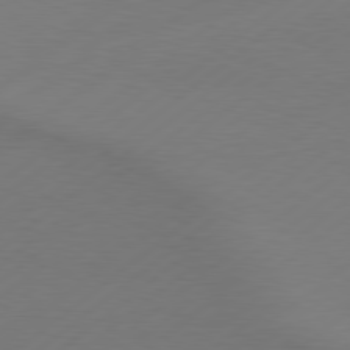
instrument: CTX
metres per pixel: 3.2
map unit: lApd
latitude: 79.1970
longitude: -131.9340
